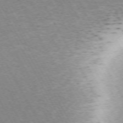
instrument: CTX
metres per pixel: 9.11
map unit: Hpe
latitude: -72.0094
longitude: 10.1795
